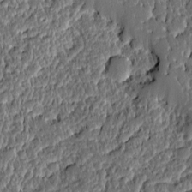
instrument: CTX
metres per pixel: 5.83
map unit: Ave
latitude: -8.9353
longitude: -116.1956
